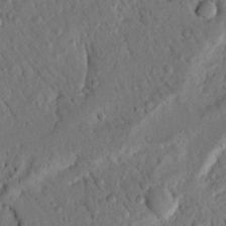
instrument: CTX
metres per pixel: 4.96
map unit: Nhu
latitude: 20.9136
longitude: -77.6316
